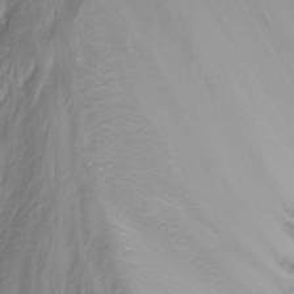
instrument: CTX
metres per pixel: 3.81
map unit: Nhu
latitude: -4.5951
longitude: -87.5560
